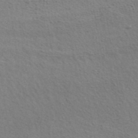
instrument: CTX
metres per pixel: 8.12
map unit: ANa
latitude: 39.6694
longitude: 19.6722
